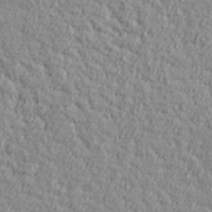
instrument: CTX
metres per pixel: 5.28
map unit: lHvf
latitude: 38.0633
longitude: -91.9906
